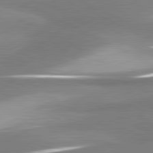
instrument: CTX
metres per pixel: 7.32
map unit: lApd
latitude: 81.3293
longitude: 167.6155
